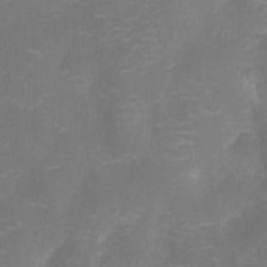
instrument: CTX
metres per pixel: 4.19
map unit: Nhu
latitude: -14.1417
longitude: -24.6490
